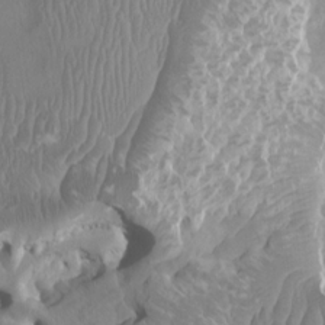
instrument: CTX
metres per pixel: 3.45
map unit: HNhu
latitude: 4.1011
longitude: -3.8016
